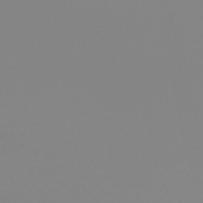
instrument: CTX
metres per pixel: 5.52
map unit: HNb
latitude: -53.5399
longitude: -50.7624
